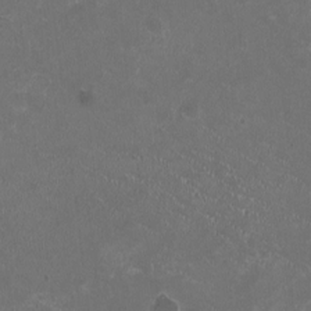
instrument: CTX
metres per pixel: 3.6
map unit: HNhu
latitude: -2.3117
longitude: -0.2144
